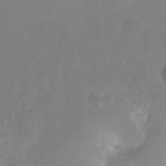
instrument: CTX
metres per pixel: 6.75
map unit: Nhe
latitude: -35.7289
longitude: -131.4616
